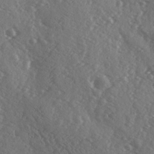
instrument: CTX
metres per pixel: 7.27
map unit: Ave
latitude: -9.6722
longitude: -118.8947
